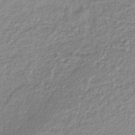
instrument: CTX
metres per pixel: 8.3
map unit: lHb
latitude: -42.1038
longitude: 68.6329
